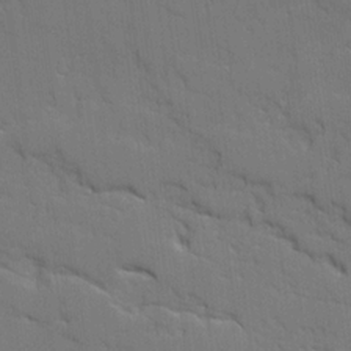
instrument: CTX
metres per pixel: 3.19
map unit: Ave
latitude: 18.5356
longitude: -128.4979
